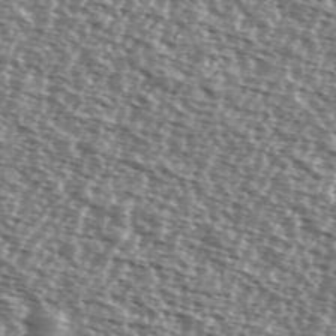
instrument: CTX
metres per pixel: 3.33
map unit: Ave
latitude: 38.2145
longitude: -112.2900
